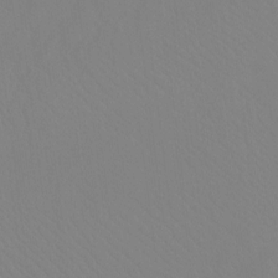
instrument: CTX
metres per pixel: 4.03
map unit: Ht
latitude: -8.5763
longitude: -33.9717
